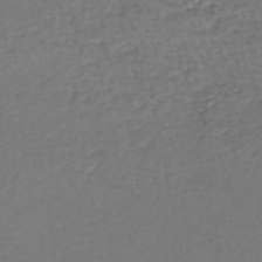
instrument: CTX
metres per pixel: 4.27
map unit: HNhu
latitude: -48.4251
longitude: 100.1038
